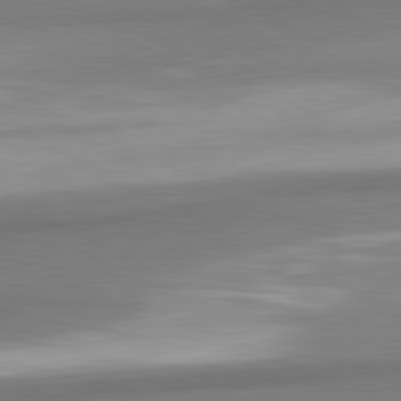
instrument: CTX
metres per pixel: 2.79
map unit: lApd
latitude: 81.1025
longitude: 167.4265
